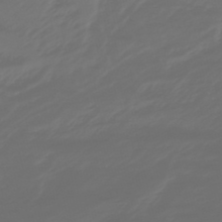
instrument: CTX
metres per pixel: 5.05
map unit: lHb
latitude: -47.9745
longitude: 82.9731
